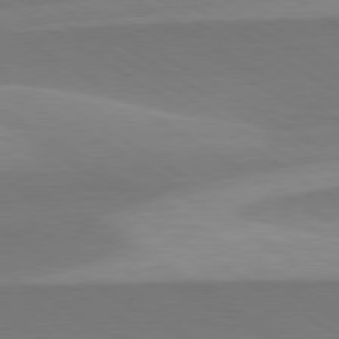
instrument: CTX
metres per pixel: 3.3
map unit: lApd
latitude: 79.8395
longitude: -95.8206
